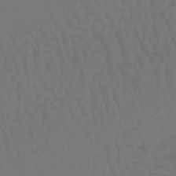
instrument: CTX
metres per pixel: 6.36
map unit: lHb
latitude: -42.8785
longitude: 65.2376
